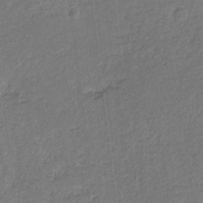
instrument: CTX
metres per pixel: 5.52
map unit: eHb
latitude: -30.5196
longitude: 65.8612
